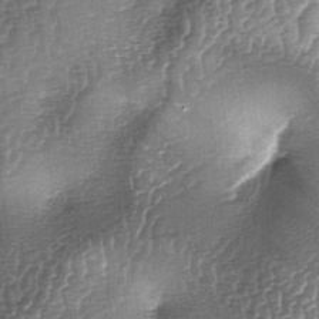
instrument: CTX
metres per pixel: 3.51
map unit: lAa
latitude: -5.5777
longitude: -128.1578
